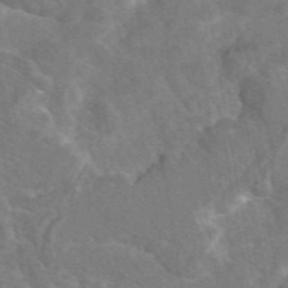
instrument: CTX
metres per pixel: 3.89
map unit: eAb
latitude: 46.9703
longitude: 110.8785
